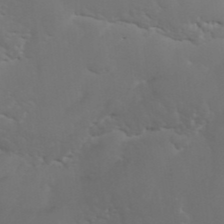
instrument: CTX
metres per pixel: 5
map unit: ANa
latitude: 41.1214
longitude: 53.6721
